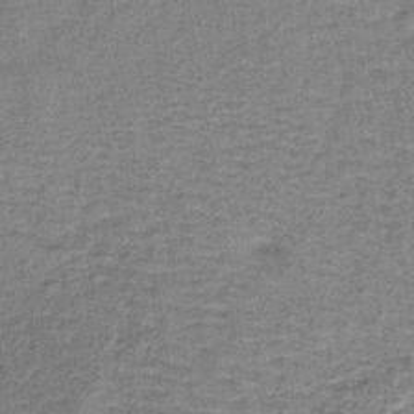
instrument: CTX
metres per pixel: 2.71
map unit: lHb
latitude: -40.1795
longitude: 58.6896
